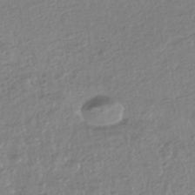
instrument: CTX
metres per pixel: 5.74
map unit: HNhu
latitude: -44.3684
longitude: 95.7855
